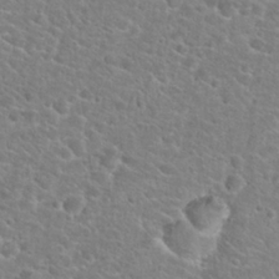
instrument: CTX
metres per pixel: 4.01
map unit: Hto
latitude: 25.4048
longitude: -48.8947
